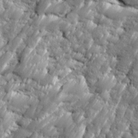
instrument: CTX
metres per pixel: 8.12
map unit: Ave
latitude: 16.4601
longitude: -134.8569
